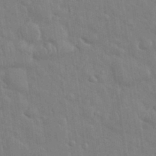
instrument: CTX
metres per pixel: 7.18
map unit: eHh
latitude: 35.2914
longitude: -61.4048
